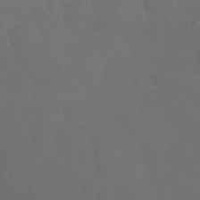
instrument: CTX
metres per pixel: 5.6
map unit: Nhu
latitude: 27.7639
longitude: -65.0647
